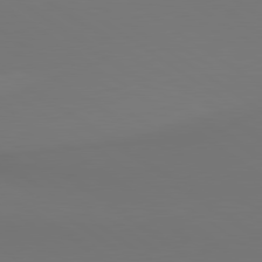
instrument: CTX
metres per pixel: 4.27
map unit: lApd
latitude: 80.7057
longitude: 152.7274
